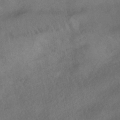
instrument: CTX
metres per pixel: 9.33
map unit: HNhu
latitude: -42.3117
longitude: 105.3131
